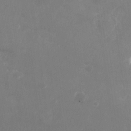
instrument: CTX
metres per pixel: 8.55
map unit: Nhu
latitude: -28.5574
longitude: -75.6127
